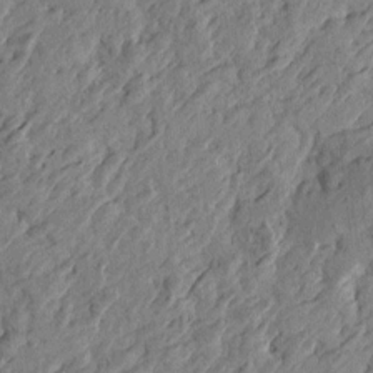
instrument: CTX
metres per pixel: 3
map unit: Htu
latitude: -2.9730
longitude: -179.3860
